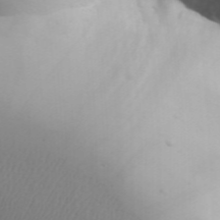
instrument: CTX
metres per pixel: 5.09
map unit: Aa
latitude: 32.7246
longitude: -143.8206
